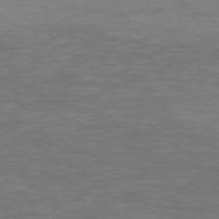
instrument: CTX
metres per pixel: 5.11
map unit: Ap
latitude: -76.5763
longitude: -70.2144
